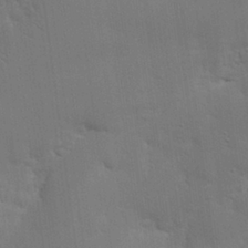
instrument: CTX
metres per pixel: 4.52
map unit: eHh
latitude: 26.5357
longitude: -81.8583
